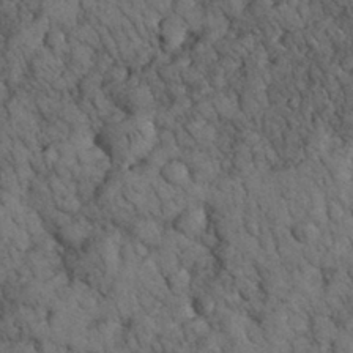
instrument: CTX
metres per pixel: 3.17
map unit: eHh
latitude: 33.1970
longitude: -67.1025
